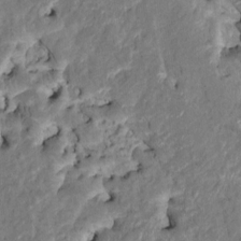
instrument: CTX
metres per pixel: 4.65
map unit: HNhu
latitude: 7.2159
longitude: -3.7449
